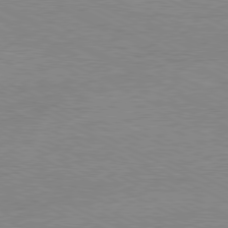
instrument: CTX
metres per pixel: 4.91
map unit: Ap
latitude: -81.2376
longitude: -86.4034
